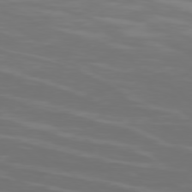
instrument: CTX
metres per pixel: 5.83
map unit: Ap
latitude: -79.3131
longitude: -103.4237
